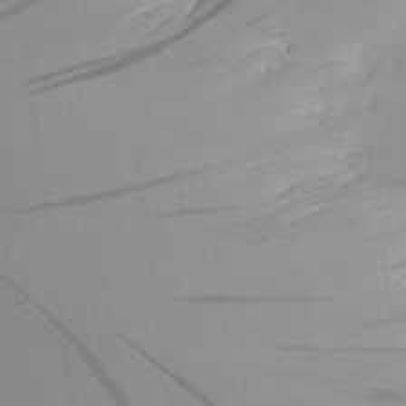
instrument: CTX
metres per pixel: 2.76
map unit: Aa
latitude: 21.3482
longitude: -146.2334
